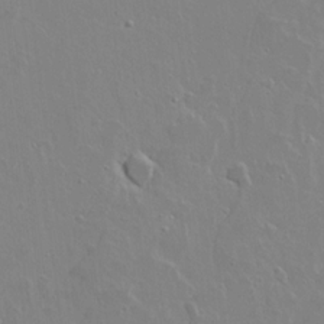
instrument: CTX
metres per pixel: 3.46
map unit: lAvf
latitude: 16.3845
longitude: -128.6679
